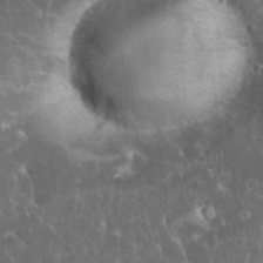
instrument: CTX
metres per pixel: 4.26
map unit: eHh
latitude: 34.2900
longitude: -62.2334
